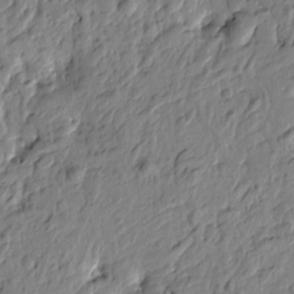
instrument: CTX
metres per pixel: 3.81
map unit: Htu
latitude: -3.0864
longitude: 179.3887
